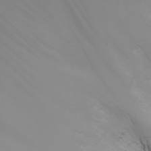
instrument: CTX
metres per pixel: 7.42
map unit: Nhu
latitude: -7.7666
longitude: -90.2900
